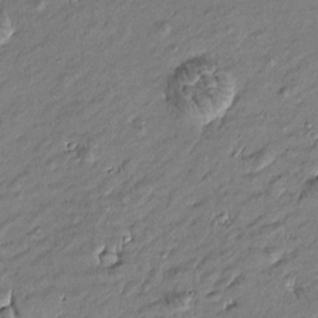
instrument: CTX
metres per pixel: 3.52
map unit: Htu
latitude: -6.6896
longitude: 177.2754
